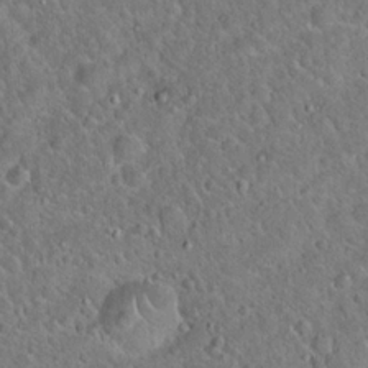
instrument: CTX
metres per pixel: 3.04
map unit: Hto
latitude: 20.2145
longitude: -50.4034
